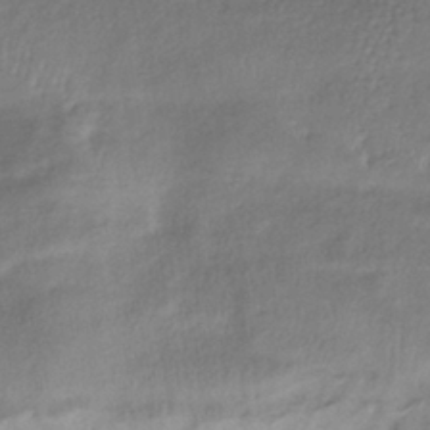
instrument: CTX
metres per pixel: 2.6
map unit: lHb
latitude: -39.3510
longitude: 74.6141
